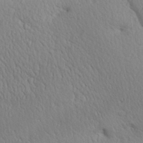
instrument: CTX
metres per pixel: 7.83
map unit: Aa
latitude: 31.4049
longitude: -145.2159
